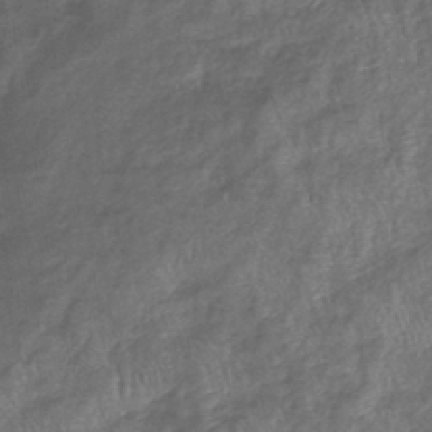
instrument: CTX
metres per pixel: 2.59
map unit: eHb
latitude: -39.6911
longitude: 78.8030
